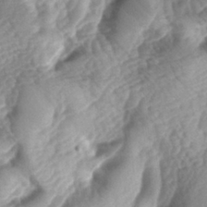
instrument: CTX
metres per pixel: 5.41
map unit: lAa
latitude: -4.4818
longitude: -127.0270
